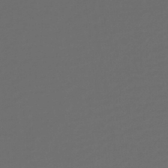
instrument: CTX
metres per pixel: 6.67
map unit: lHb
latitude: -43.1242
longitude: 71.9367
